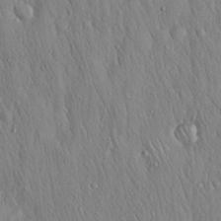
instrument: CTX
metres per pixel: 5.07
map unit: Hto
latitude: 16.5168
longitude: -58.2523
